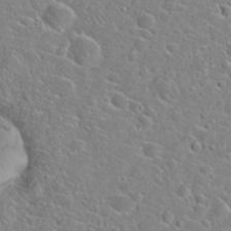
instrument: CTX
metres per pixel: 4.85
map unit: Hto
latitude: 21.9717
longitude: -45.0080
